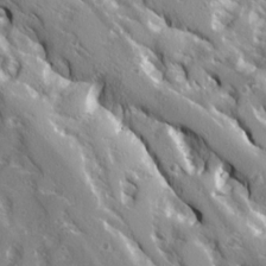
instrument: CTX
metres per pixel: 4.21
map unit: Ave
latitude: 15.1781
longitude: -130.7814
